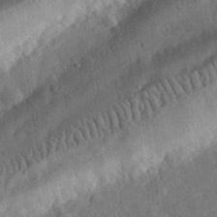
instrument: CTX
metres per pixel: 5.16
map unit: eHh
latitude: 31.7828
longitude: -75.4238
